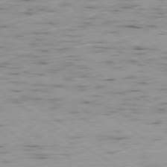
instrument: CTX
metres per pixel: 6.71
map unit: Ap
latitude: -78.2550
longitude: -71.0647
